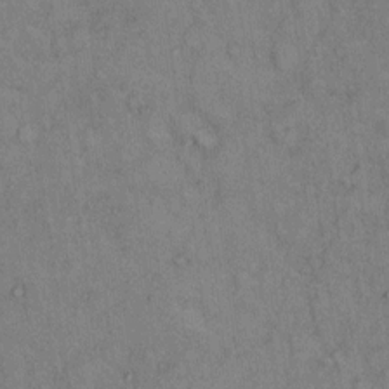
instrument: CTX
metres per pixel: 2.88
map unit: Hto
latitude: 9.4804
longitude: -59.3860
